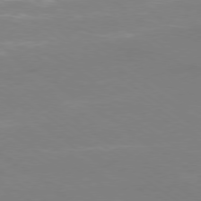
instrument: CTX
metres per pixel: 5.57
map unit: Ap
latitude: -79.4832
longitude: -66.1766
